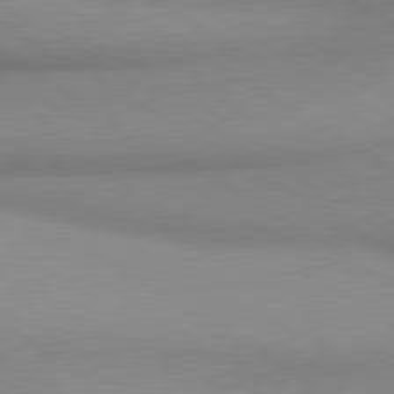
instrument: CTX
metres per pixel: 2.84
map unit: lApd
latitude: 80.2145
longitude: 166.9920
